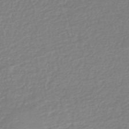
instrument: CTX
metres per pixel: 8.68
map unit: HNb
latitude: -44.6707
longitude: -42.4979
